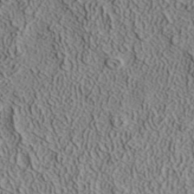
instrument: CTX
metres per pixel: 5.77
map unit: ANa
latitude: 38.8380
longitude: 22.5574
